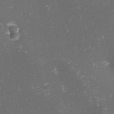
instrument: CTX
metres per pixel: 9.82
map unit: eHh
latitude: -1.5777
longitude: -80.8569
